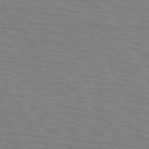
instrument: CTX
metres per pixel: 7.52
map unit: lApd
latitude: 73.1781
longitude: -72.6869
